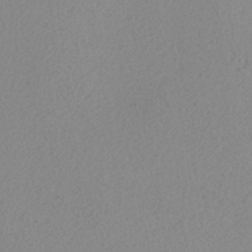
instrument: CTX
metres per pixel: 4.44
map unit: Nhu
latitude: -7.5588
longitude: -94.5168
